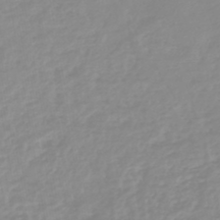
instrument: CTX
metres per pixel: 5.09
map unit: lHb
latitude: -44.2551
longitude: 79.0864
